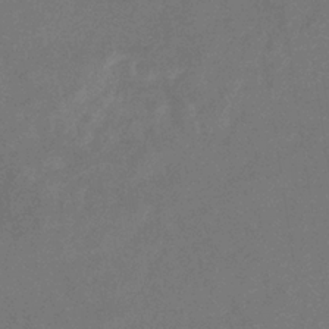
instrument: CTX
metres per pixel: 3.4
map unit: eHb
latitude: -34.5574
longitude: 74.9542
